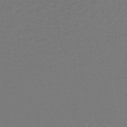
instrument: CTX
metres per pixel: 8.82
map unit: lHb
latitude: -43.6343
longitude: 57.5399
